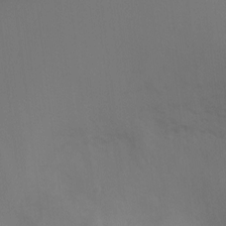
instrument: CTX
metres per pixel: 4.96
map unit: Ht
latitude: -10.1417
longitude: -33.7072
